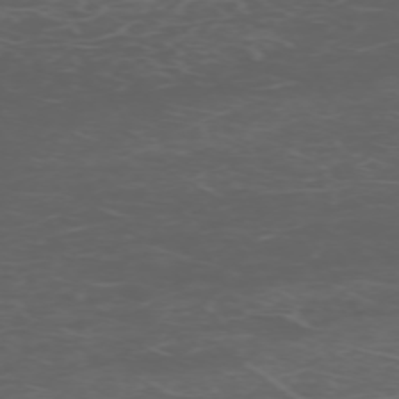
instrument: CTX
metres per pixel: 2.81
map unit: Hpe
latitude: -72.5196
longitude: 8.9164
